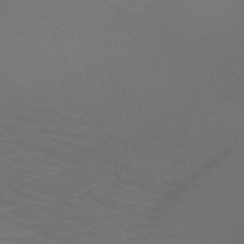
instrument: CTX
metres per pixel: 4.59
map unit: HNb
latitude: -50.6896
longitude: -44.2333
